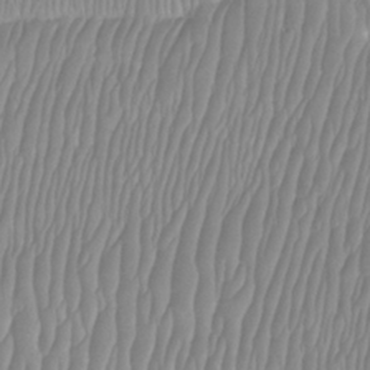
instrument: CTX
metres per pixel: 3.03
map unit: Htu
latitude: -8.4062
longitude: -74.5357
